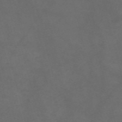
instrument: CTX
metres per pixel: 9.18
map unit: Nve
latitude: -58.8030
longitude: 59.8044
